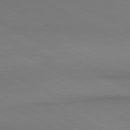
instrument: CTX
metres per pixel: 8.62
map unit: lApd
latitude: 80.9514
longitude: 146.2172
